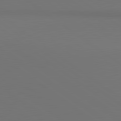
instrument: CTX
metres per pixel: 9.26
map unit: lApd
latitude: 80.8947
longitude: 153.6344
